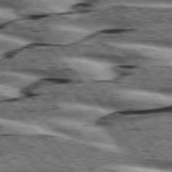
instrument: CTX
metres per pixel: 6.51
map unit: lApd
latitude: 76.1955
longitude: -82.8946
